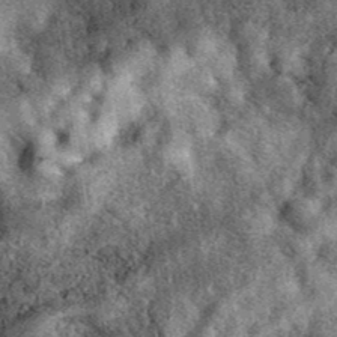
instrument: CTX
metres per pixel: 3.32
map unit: eAb
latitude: 39.9528
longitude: 106.4818
